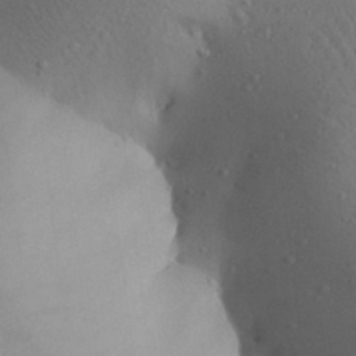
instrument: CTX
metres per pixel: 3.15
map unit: Aa
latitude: 28.2711
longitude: -147.7639
